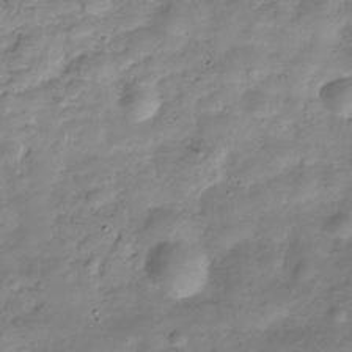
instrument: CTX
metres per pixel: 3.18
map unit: Hve
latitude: -29.6911
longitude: 94.4251
